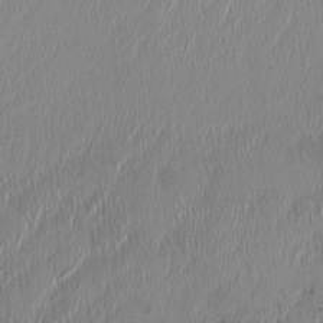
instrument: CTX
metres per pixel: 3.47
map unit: HNhu
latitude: 1.1214
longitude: -6.5168
